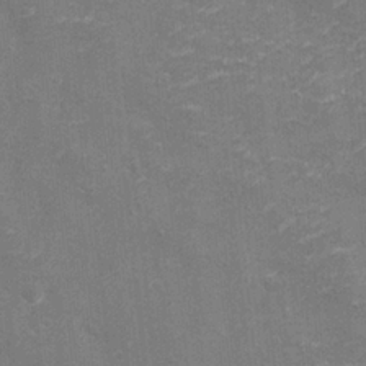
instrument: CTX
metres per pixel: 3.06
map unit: eHh
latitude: -3.4076
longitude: -75.1781
